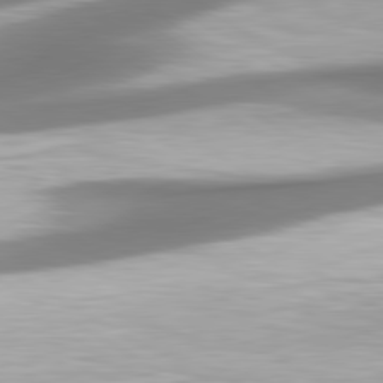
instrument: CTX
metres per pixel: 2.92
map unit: lApd
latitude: 80.4601
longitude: 178.7463
